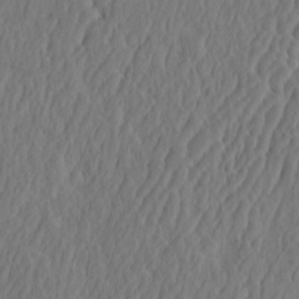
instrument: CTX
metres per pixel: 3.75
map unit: eHh
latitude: -2.7274
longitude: 16.6897
